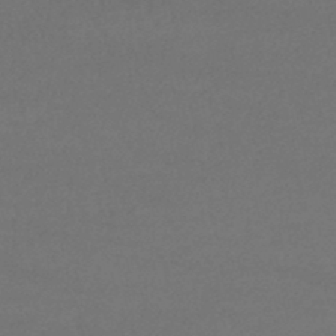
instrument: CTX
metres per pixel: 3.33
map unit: lHb
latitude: -38.2173
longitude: 73.1242
